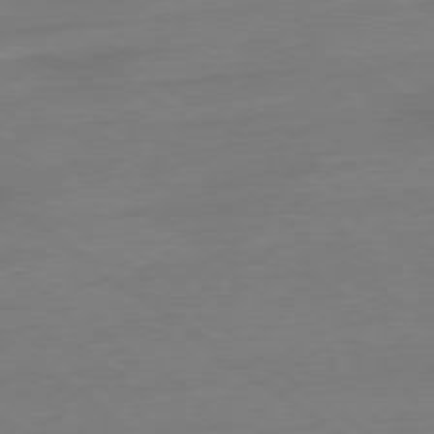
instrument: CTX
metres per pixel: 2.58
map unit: Ap
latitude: -78.7274
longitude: -98.0633
